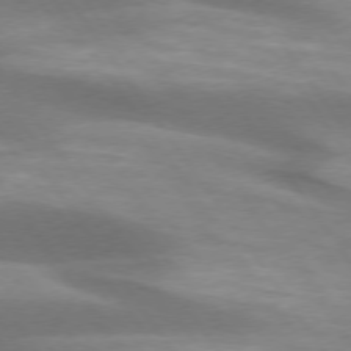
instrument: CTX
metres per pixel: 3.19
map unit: lApd
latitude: 74.3278
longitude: -49.3293
